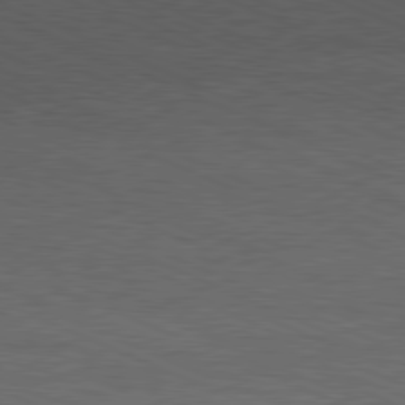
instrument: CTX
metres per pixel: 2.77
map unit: Ap
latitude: -81.9178
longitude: -84.6680
